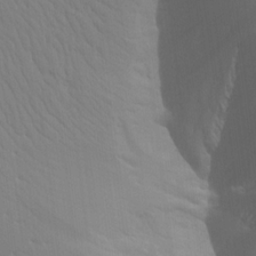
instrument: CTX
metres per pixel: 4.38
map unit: Aa
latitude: 17.6316
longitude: -143.5749
